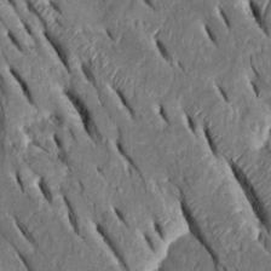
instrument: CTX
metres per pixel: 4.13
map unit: Htu
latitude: -1.2376
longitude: 149.1998
